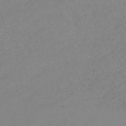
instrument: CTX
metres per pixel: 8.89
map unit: HNb
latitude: -45.8800
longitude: -35.3481
